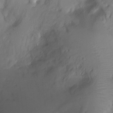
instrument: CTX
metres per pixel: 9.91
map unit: Ht
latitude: -7.4076
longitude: -28.0633
